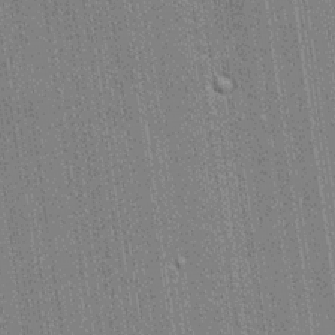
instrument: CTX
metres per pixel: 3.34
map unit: lHvf
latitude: 19.0836
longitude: 142.5762
